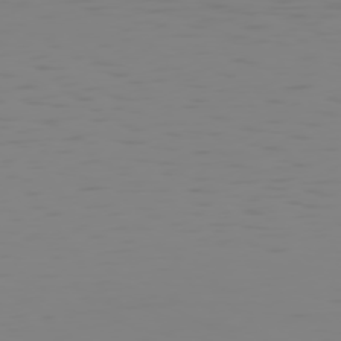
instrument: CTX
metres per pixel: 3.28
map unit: Hpe
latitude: 75.2159
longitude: -128.2900
